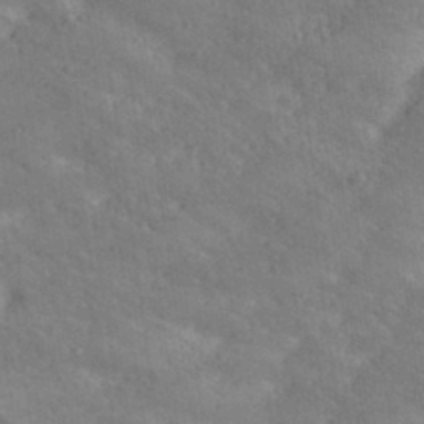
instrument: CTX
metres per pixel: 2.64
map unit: Aa
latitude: 32.1956
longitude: -146.5735
